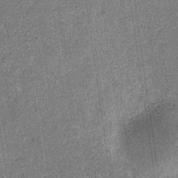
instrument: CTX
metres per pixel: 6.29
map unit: eHb
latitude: -30.2550
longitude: 70.6896
